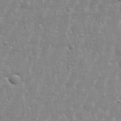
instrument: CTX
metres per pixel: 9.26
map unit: eHh
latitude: 34.4979
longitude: -132.2334
